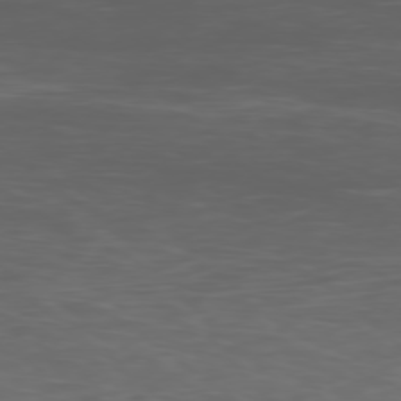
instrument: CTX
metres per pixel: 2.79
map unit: Ap
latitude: -78.1794
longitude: -79.9150
